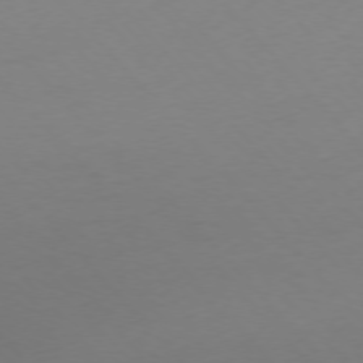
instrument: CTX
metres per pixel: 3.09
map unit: Ap
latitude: -76.4629
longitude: -71.8205
